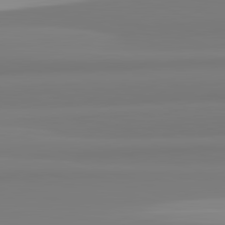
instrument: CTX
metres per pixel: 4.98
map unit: lApd
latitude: 82.4412
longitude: 173.1242
